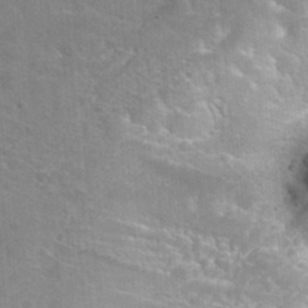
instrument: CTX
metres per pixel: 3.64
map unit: Hto
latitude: 35.9717
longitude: -46.7436
